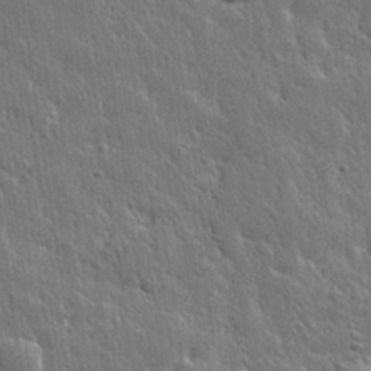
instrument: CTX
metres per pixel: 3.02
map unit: eHh
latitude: 31.3293
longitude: -79.3671
